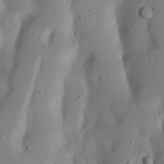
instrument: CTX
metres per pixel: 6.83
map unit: Nhu
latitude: 23.2348
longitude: -72.9325
